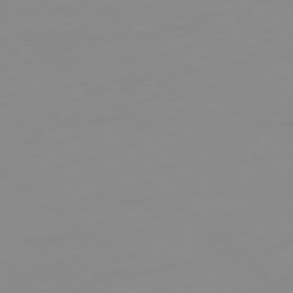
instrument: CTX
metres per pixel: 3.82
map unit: Hpe
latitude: -79.1242
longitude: 15.5588
